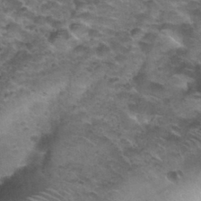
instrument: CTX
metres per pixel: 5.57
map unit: Nhu
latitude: 30.7247
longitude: -52.7246
